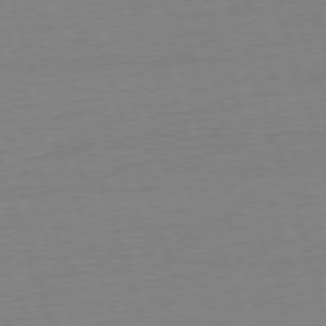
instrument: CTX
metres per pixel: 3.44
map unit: Ap
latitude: -77.0109
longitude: -72.6680
